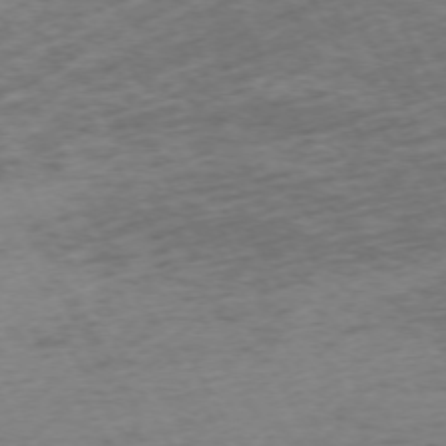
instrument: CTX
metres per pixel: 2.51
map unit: Ap
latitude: -73.0108
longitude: -70.2333
